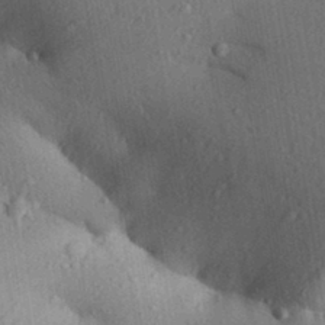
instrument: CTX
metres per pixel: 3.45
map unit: Aa
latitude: 30.3657
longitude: -147.0270
